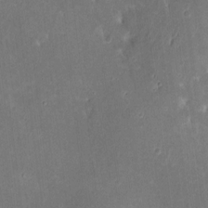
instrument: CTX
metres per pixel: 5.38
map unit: eHh
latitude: 8.6869
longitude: -73.7450
